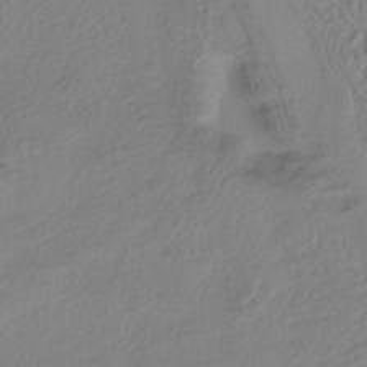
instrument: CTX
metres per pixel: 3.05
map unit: ANa
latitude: -39.1809
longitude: 95.4454
